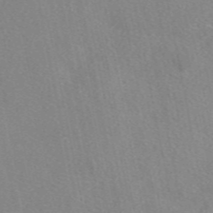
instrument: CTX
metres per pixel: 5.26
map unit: eAb
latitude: 48.1200
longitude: 111.5777
